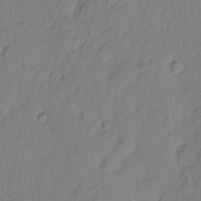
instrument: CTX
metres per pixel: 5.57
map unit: eHh
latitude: 3.9528
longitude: -77.1781
